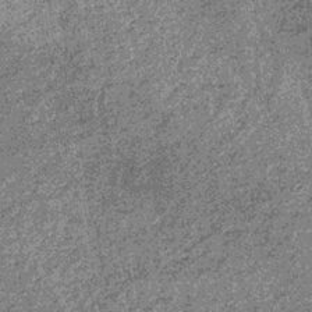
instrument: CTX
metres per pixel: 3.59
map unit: lHb
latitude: -36.1227
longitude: 67.5399
